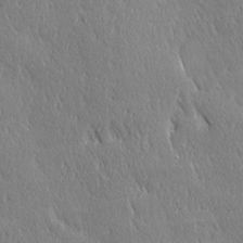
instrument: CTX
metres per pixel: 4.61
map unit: Ave
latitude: 21.2915
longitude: -136.2901
